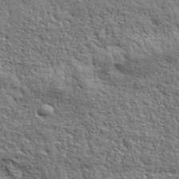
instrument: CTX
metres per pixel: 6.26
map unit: eHh
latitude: 36.8758
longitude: -81.7450
